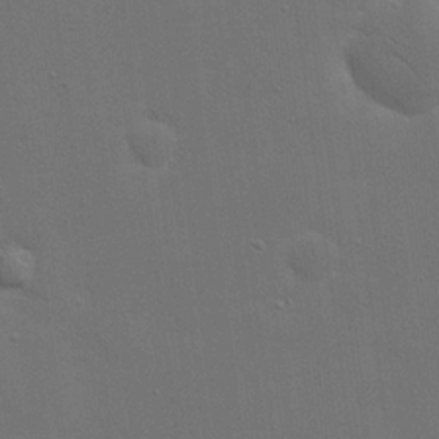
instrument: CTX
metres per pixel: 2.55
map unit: eHh
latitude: 19.5749
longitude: -66.7624
